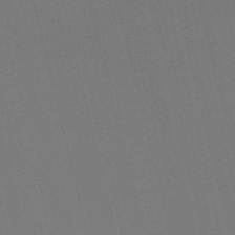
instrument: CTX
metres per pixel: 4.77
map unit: lHb
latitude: -47.6722
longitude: 61.0109
